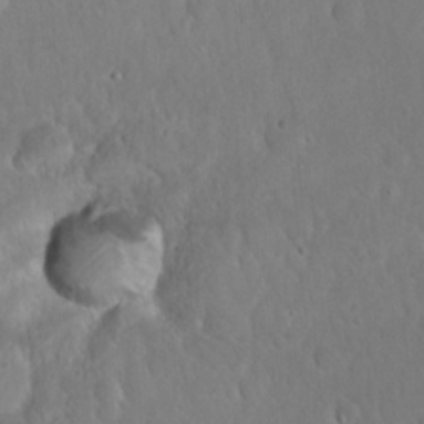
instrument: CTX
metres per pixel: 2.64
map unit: eHh
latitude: 22.2522
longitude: -58.2523
